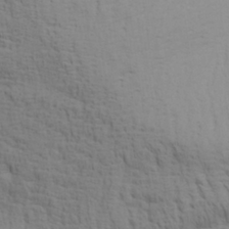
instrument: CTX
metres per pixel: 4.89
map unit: Aa
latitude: 29.1214
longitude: -134.4790
